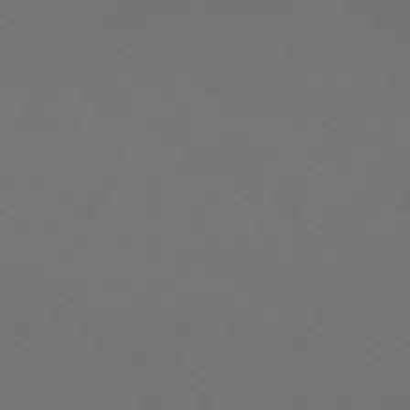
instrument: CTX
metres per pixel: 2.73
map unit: Ap
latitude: -79.6155
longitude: -65.6505
